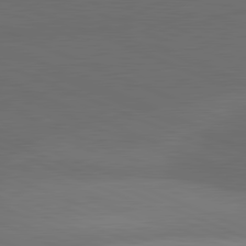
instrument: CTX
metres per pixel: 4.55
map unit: lApd
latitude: 81.7827
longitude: 137.8611
